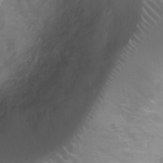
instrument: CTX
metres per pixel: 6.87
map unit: Ht
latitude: -3.4643
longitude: -18.3845
